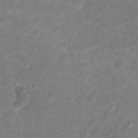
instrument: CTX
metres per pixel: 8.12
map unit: Hto
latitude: 18.6679
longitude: -38.7624
